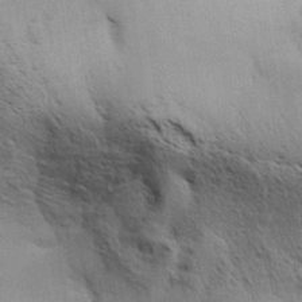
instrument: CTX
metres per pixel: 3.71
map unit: Aa
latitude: 32.8758
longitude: -140.7435
